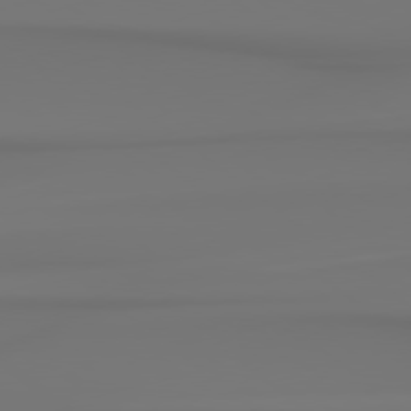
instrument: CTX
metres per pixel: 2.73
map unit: Hpe
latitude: 78.6680
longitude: -136.1578
